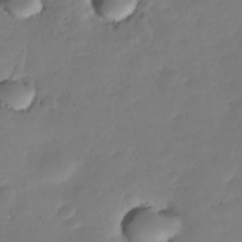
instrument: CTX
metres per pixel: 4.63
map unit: Nhe
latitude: -35.6533
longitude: -145.1403
